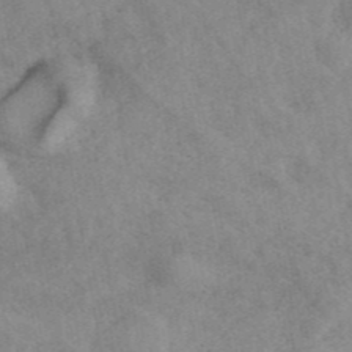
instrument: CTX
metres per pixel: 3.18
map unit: ANa
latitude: 43.2915
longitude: 26.6896
